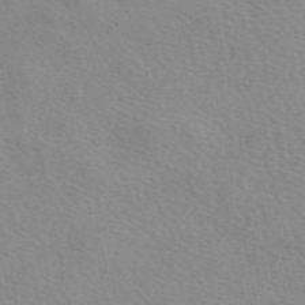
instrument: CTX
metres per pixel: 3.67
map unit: eAb
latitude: 50.1200
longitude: 120.7652
